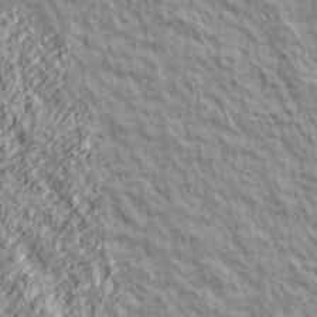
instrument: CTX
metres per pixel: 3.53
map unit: lHvf
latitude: 38.8569
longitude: -89.6127
